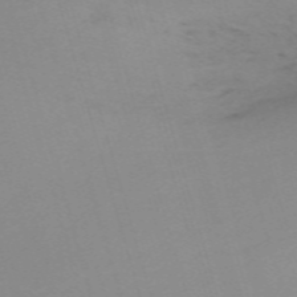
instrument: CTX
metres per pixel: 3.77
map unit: eHh
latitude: -61.3699
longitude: 50.7841
